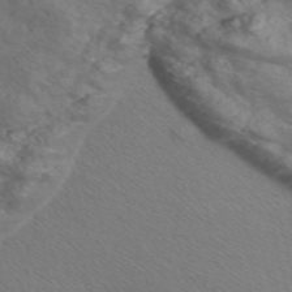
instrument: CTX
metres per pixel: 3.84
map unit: Nve
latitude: -56.8975
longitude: 54.7463
